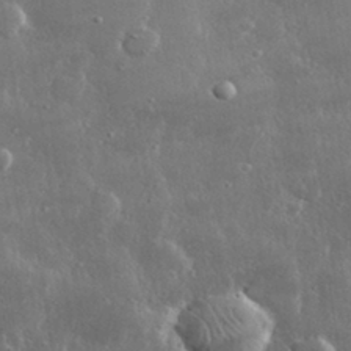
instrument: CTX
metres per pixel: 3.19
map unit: lHvf
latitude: 31.6127
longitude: -90.7057
